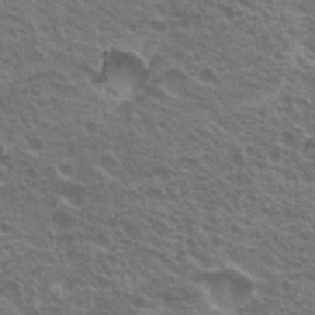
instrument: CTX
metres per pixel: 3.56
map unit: Nhu
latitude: 20.1578
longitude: -30.9325
